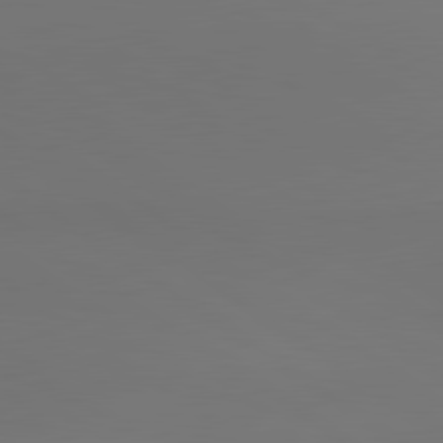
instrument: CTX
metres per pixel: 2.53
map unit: lApd
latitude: 81.0836
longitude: 153.6155
